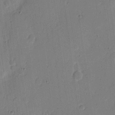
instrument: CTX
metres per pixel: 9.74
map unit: eHh
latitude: 6.5357
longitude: -66.8191
